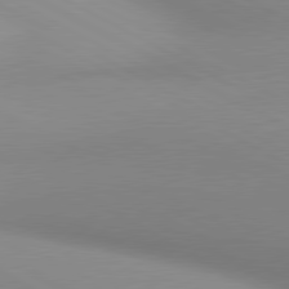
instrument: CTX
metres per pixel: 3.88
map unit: lApd
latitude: 80.7057
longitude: 135.0864
